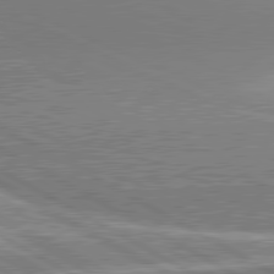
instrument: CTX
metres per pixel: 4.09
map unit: lApd
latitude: 81.0269
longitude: 143.1053
